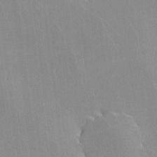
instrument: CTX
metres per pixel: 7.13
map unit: lHvf
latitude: -11.8234
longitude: -102.1389
